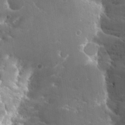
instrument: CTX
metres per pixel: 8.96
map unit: Hto
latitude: 20.6302
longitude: -40.2711
